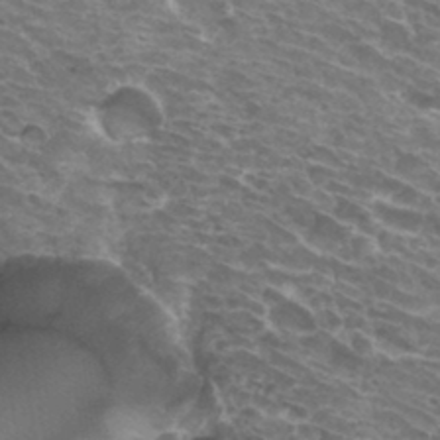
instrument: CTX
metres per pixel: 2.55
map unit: Hto
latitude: 32.4223
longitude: -42.7813
